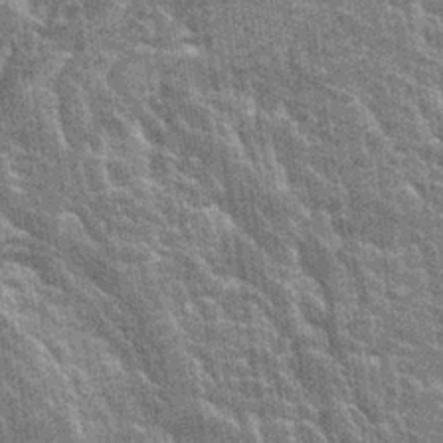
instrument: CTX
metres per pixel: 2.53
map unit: Hto
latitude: 23.0080
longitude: -40.7435
